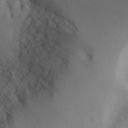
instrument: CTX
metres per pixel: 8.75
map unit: Aa
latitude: 26.5735
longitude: -147.8962
